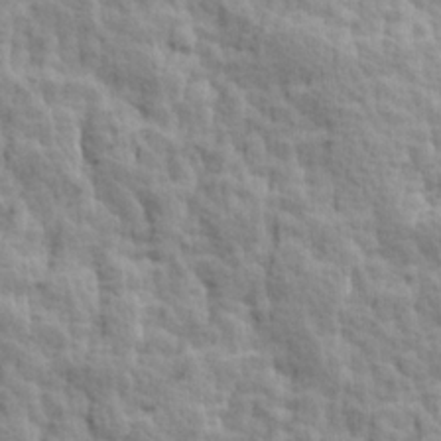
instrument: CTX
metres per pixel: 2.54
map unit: Ave
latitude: 14.2334
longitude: -134.4979
